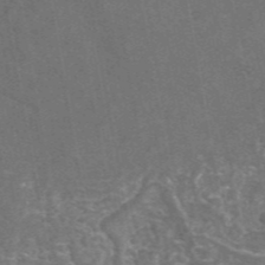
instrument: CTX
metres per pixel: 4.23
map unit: eAb
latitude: 45.2915
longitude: 115.7666
